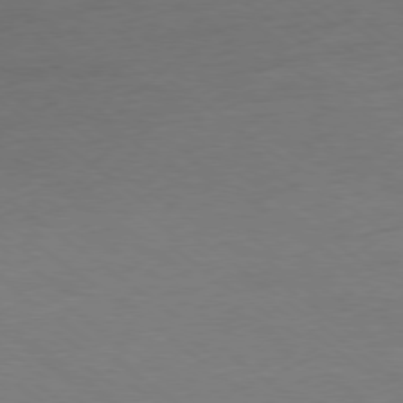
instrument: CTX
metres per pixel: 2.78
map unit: Ap
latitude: -78.7085
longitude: -88.9892
